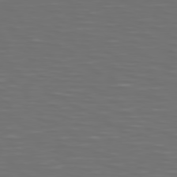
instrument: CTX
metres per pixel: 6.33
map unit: Hpe
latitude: 75.1403
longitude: -125.1403
